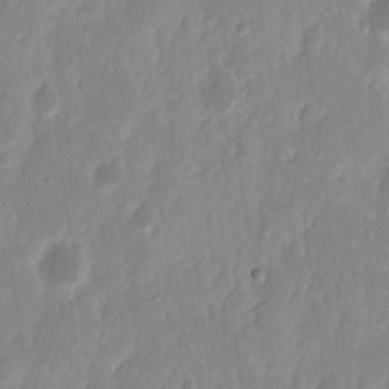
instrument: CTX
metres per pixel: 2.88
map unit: Nhu
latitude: 14.4979
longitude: -72.7436
